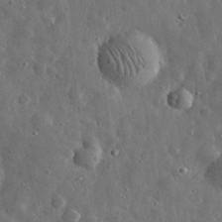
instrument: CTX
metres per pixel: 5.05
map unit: eHh
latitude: 31.6694
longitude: -74.7057
